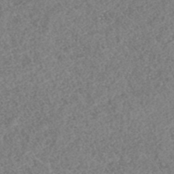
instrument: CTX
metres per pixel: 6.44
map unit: HNhu
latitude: -46.5384
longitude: 29.5777
